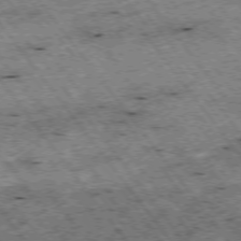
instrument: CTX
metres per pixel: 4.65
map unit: Hpe
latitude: -75.5022
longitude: -20.9514
